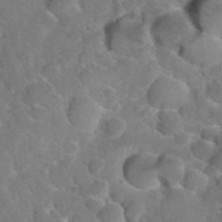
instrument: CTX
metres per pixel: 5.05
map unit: Hto
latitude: 35.6316
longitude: -48.7813
